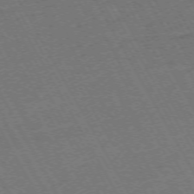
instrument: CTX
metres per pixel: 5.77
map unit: Hpe
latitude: -72.6518
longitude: 11.3132
